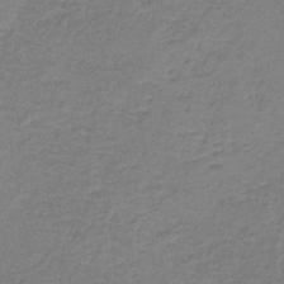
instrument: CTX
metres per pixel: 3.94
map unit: HNb
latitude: -36.7085
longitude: 53.9745
